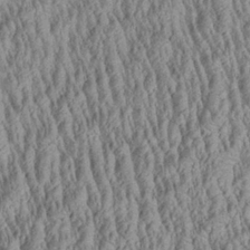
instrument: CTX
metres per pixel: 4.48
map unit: Aa
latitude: 28.4412
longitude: -136.1011
